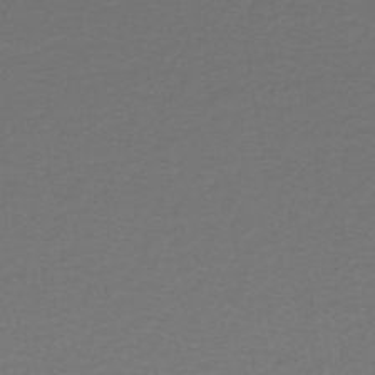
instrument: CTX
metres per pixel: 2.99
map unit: lHb
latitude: -43.5021
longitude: 72.4251
